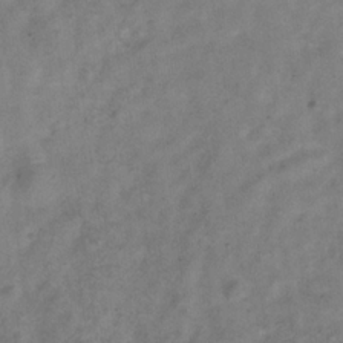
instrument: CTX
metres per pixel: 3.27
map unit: Hve
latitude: -32.9353
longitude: 89.5021
